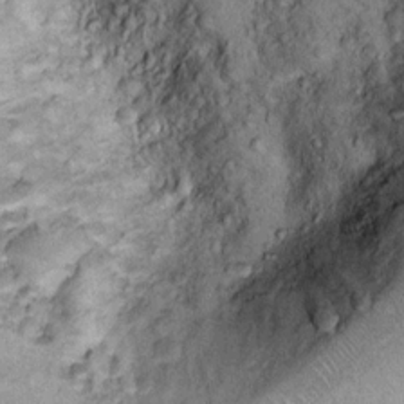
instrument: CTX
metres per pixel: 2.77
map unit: Ht
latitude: 12.0444
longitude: -32.0255
